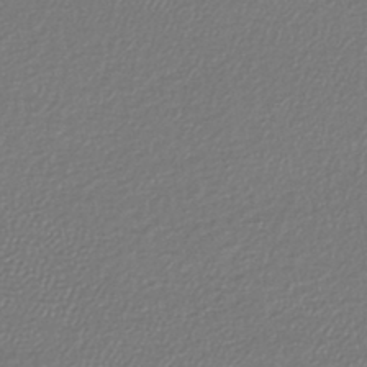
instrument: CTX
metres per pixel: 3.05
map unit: lHb
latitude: -43.8044
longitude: 69.2187
